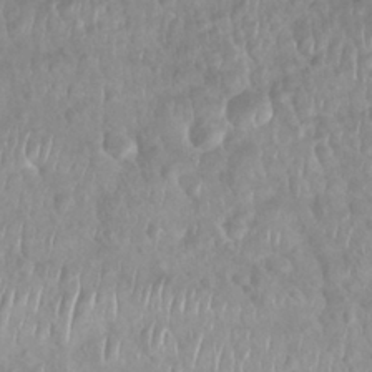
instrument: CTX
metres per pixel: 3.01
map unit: Nhu
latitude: 27.1970
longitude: -62.6113
